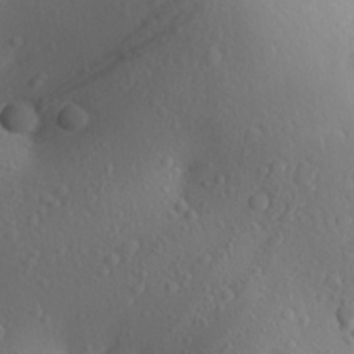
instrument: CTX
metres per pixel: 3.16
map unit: Aa
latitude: 24.1199
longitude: -146.4412
